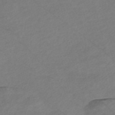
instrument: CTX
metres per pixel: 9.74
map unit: Nve
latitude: -57.5777
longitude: 53.7477
